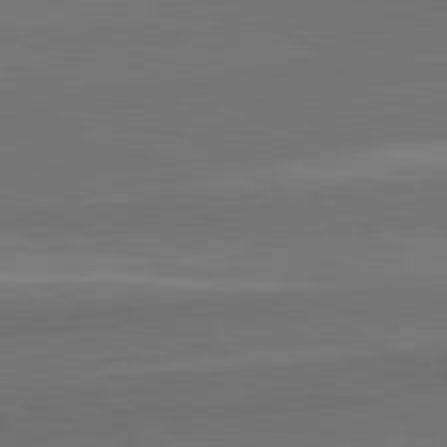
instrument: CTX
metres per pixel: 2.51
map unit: lApd
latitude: 82.2711
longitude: 156.1039
